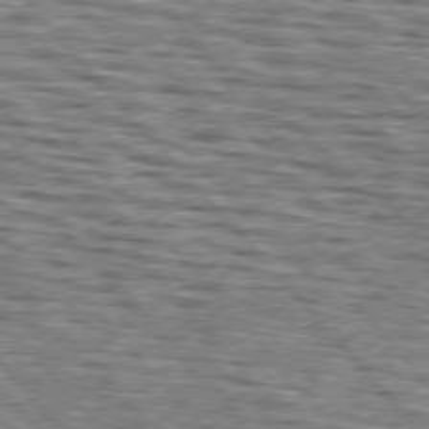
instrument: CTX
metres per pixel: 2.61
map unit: lApd
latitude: 75.9906
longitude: -74.7624
